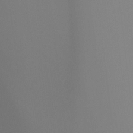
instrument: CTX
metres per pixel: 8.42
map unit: Htu
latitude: -14.6897
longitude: -48.1767
